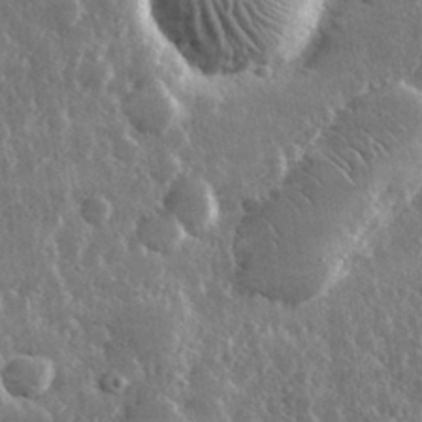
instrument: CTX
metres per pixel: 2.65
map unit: lHvf
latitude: 32.1200
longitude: -90.7624
